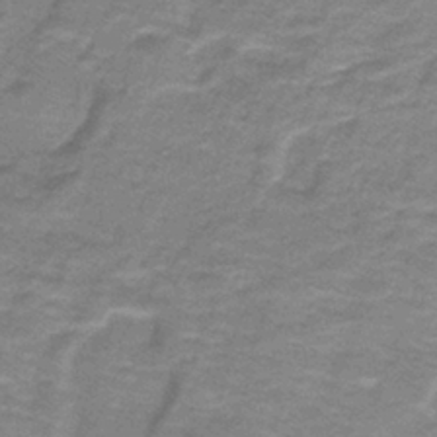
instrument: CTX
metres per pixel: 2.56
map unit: lHb
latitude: -41.3698
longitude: 55.9745
